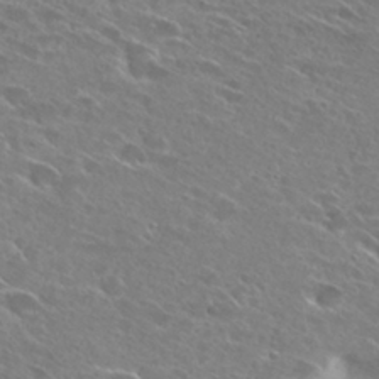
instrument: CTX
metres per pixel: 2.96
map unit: Hto
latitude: 28.2144
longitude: -43.6694
